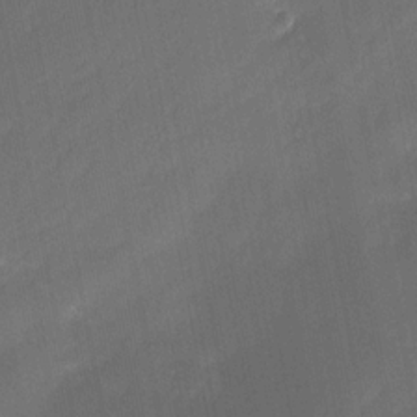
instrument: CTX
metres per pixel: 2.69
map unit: Ave
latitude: -0.2740
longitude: -113.8205
